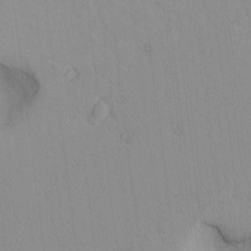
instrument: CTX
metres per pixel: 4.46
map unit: lAvf
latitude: 8.3656
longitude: 167.6533
